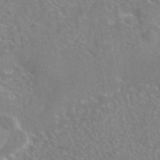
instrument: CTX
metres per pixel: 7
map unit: eAb
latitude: 45.1403
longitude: 109.2754
